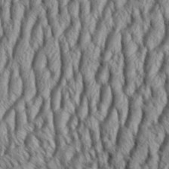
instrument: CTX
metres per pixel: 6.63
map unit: Aa
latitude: 33.3671
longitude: -136.7435
